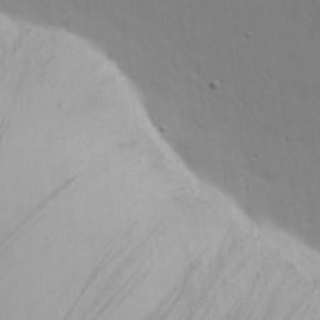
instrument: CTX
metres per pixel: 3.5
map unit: eHh
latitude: 19.7827
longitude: -72.0255
